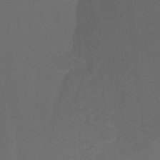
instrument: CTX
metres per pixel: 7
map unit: Ht
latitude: -10.9353
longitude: -35.2537
